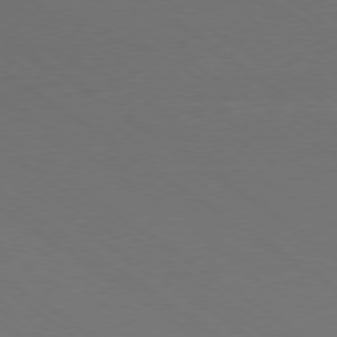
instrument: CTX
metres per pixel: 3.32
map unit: Ap
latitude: -79.7855
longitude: -59.7450
